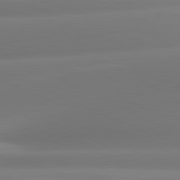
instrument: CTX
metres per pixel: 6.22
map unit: lApd
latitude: 81.1781
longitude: -160.3089
